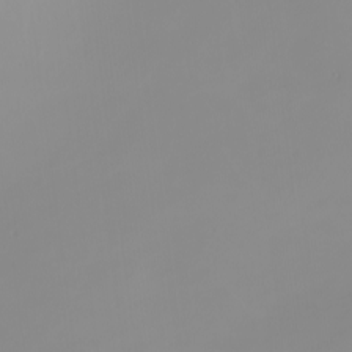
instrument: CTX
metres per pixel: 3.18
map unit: Nhu
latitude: -8.2550
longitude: -95.8584
